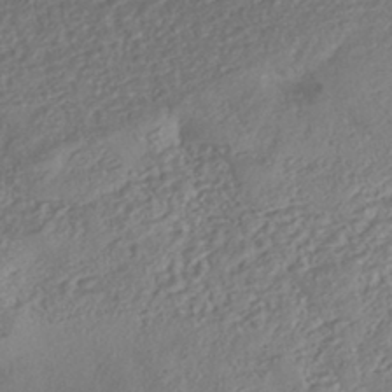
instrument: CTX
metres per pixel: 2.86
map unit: eHh
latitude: -42.4817
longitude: 118.8408
